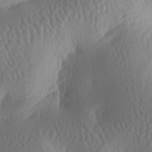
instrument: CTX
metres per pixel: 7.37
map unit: lAa
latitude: -6.9919
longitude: -128.2333
